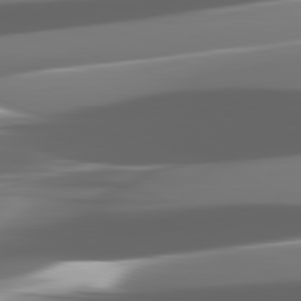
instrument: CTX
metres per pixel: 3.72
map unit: lApd
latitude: 82.2522
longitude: -149.2915
